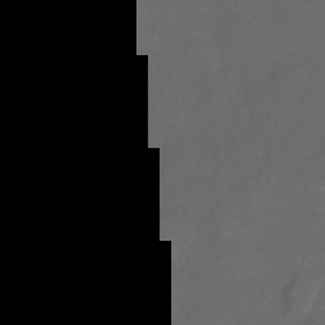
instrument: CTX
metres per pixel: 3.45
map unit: Nhu
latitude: -14.5574
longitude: -24.6301
